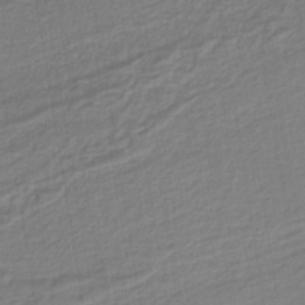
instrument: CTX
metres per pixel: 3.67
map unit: HNb
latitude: -37.3131
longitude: 57.8989
